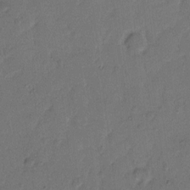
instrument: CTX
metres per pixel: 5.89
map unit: Hto
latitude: 8.1200
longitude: -61.8772
